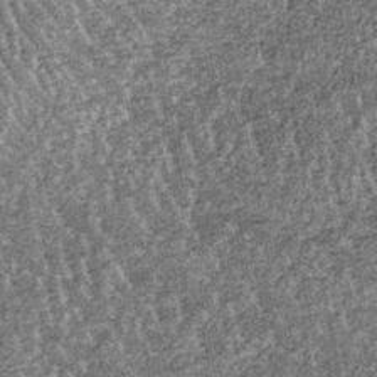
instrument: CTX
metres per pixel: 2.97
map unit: lHb
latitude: -39.2187
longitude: 64.9731
